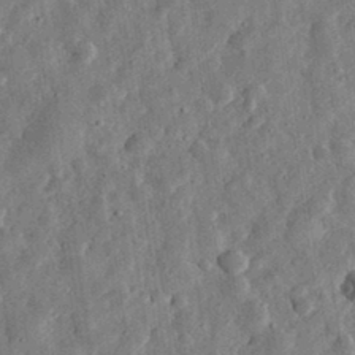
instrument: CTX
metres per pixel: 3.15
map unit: eHh
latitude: 32.3467
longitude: -76.5923
